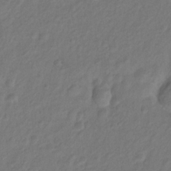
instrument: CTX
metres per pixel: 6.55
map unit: Hto
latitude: -7.7099
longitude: -39.4615
